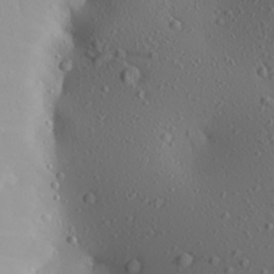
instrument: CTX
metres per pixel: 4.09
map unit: Aa
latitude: 24.8569
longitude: -144.3845
